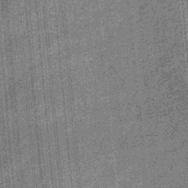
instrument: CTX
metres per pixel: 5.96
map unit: eHb
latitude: -32.4818
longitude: 73.7855
